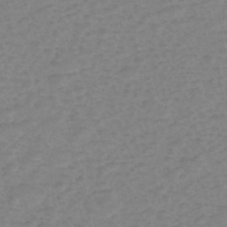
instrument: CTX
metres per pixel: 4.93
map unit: eHh
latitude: -39.8423
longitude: -28.8002
